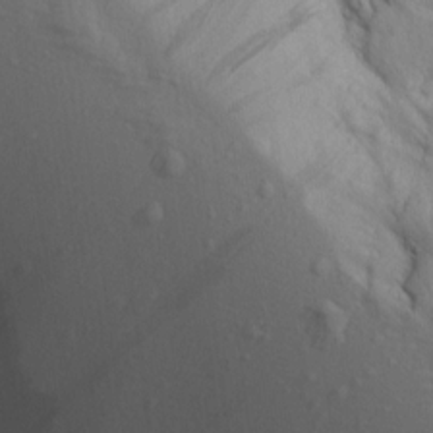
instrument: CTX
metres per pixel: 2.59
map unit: Aa
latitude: 13.9717
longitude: -141.5749
